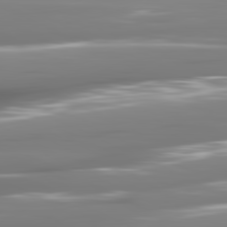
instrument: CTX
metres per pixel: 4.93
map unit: lApd
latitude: 81.3104
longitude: -140.9324
